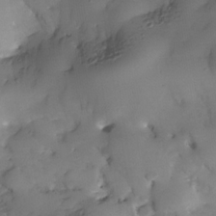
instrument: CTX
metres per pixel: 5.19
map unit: Nhe
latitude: -34.6896
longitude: -144.1955
